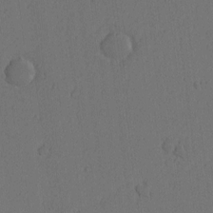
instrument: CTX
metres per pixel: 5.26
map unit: Nhu
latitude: -6.0850
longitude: -153.0837
